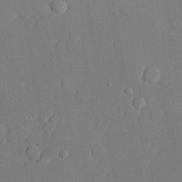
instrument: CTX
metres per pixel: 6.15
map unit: lHvf
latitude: 21.4427
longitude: 145.1431
